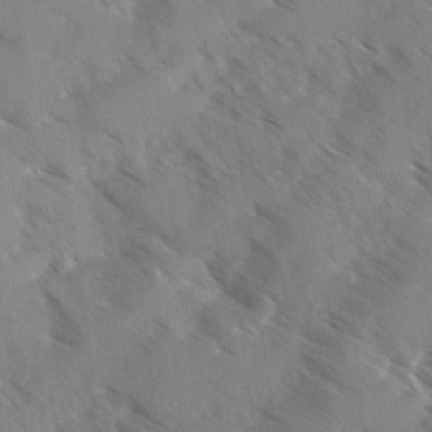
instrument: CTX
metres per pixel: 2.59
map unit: Ave
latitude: 0.2333
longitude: -111.0837
